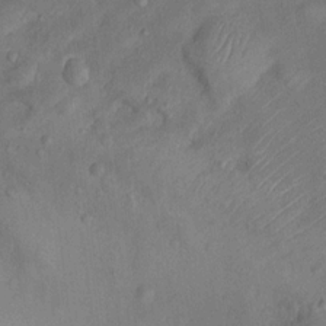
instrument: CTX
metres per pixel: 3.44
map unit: Ht
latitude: 12.8569
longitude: -38.8947
